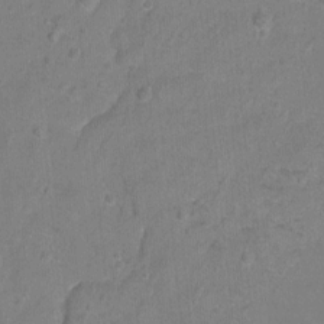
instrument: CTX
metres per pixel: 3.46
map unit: Hto
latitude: -6.3117
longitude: -35.5371
